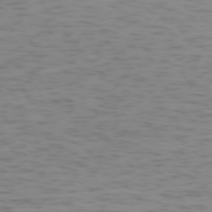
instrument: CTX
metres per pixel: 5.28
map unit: Ap
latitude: -75.2565
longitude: -79.6505
